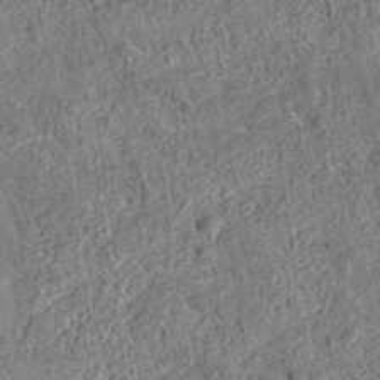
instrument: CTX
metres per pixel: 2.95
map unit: eAb
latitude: 35.4237
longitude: 115.0864
